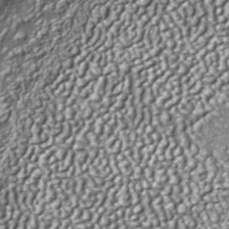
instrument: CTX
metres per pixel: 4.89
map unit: Nhe
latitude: -35.9178
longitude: -91.7639
